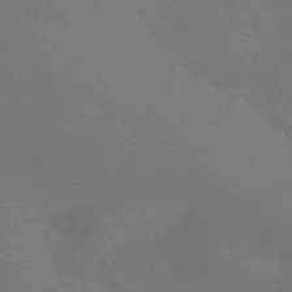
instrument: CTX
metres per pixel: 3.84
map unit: HNhu
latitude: -42.9163
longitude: 94.1983
